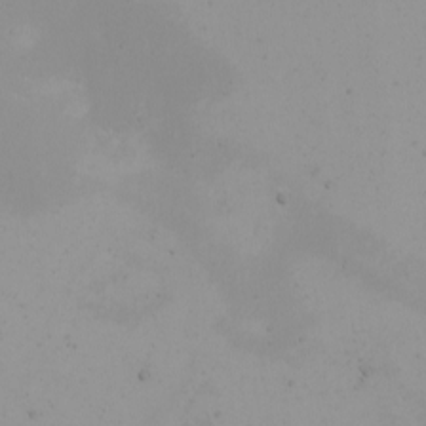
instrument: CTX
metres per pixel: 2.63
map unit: eHh
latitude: -4.8975
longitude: -83.4804
